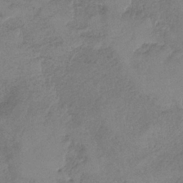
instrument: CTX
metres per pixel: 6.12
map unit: HNb
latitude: -36.2739
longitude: 57.1431
